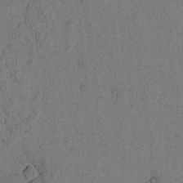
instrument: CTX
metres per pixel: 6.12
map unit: lAvf
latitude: 4.6679
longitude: 158.1416
